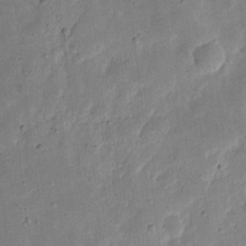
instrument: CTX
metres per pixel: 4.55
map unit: eHh
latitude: 8.2901
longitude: -71.9717
